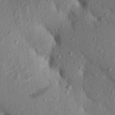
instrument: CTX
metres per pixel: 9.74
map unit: Aa
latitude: 24.6490
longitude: -150.4412
